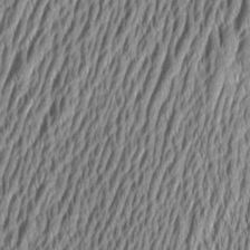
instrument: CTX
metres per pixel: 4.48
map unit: Aa
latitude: 6.9514
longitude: -129.5749
